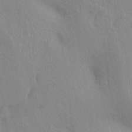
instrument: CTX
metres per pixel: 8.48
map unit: lAa
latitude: 4.0444
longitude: -113.0080
